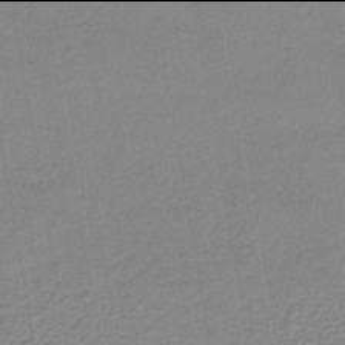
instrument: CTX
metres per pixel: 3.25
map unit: lHb
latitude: -42.0094
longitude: 73.7477
